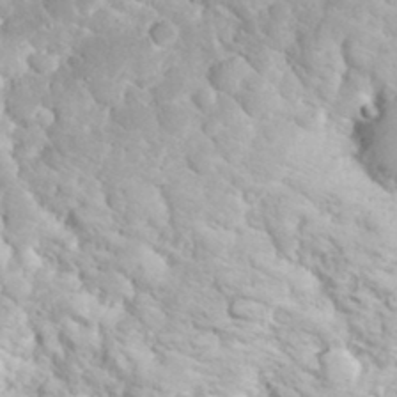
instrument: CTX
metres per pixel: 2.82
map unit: eHh
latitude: 34.4601
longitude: -64.4979
